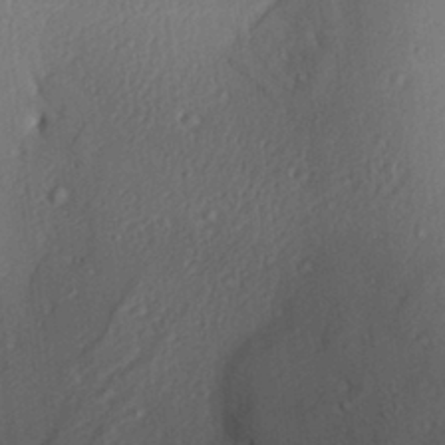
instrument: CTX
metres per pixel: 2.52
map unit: Aa
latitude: 26.5357
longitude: -136.3656
